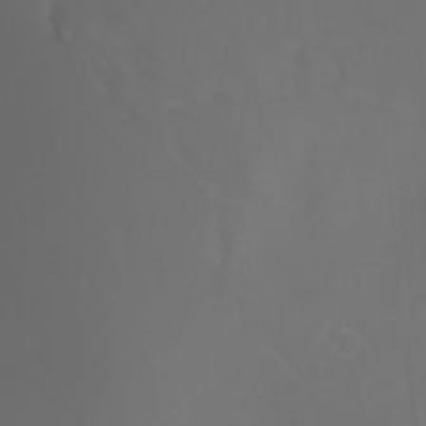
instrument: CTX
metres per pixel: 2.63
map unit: Nhu
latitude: -6.3873
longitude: -90.1200
